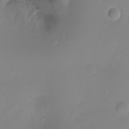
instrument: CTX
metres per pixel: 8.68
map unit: Ht
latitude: -6.7085
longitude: -30.0633
